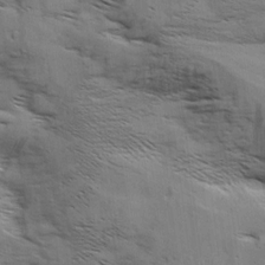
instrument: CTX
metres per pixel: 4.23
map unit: Aa
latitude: 9.2537
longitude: -140.1388
